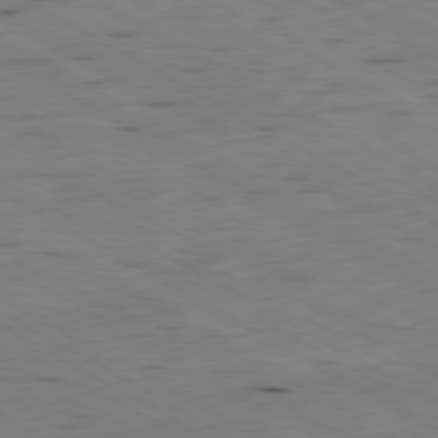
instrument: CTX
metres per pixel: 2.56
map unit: Ap
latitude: -80.5763
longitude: -93.6882
